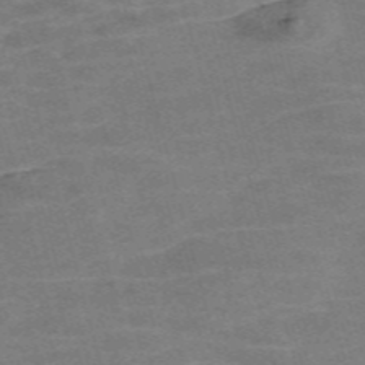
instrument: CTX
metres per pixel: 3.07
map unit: Nve
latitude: -58.8974
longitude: 64.9353
